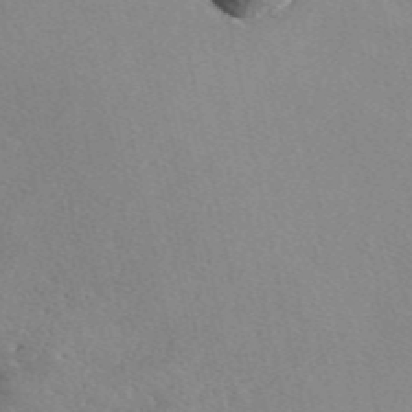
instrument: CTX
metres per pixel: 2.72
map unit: eAb
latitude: 47.2159
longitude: 114.0472
